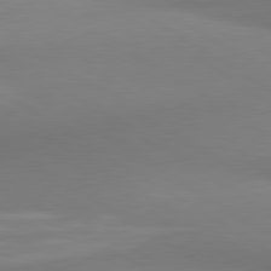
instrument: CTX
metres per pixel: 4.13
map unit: lApd
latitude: 80.2145
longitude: 175.1809
